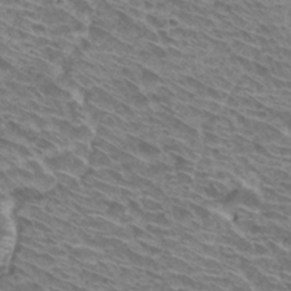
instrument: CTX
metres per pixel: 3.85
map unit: Hto
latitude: 30.5924
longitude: -42.2712
